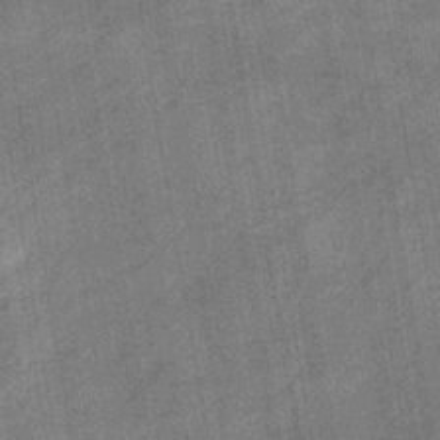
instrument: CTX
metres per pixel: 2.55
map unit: lHb
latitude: -40.0472
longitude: 74.8408
